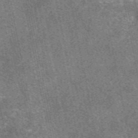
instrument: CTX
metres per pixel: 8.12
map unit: eAb
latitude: 47.8962
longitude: 106.3873
